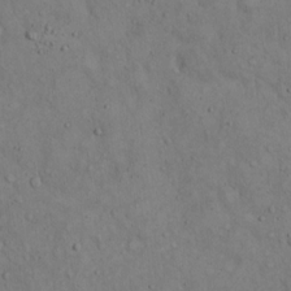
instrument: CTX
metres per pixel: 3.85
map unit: Hto
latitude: 14.6680
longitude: -58.1011
